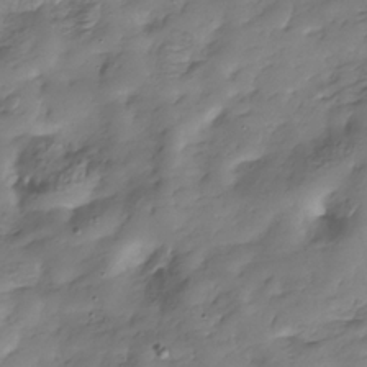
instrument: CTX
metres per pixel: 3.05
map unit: Hve
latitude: -30.7652
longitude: 90.2740
